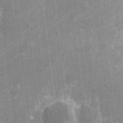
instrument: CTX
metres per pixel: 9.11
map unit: eHh
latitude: 5.6505
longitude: -67.7449
